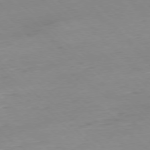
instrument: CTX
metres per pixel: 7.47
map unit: Ap
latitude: -77.2187
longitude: -90.4412
